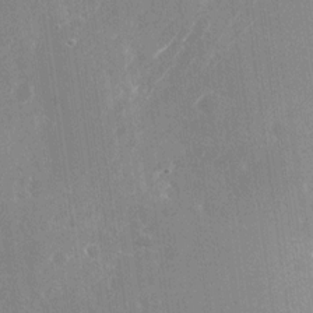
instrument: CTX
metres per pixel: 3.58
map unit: Nhu
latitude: -25.3510
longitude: -71.9339
